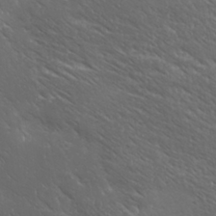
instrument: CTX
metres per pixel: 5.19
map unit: Ave
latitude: 19.4615
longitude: -137.9906
